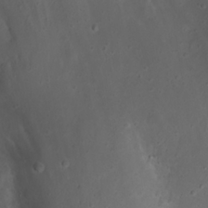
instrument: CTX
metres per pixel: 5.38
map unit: Nhu
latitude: 22.7435
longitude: -65.8016
